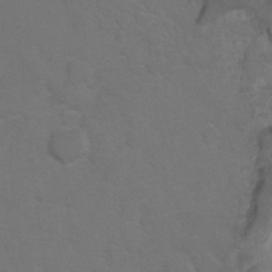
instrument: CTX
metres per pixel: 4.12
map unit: Hto
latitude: 5.3104
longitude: -30.6302
